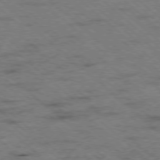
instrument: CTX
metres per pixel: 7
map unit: Ap
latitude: -78.5384
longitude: -50.8002
